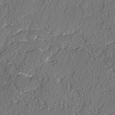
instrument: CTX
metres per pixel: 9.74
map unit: lAvf
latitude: -3.4265
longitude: -108.3845
